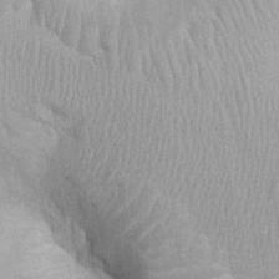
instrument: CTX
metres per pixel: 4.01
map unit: Ht
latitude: -2.2172
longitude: -15.6883
